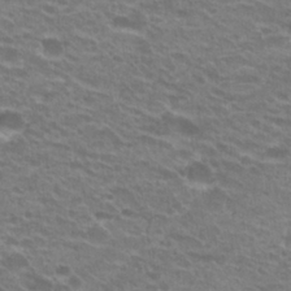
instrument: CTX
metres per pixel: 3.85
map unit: Hto
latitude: 25.9717
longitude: -29.8394
